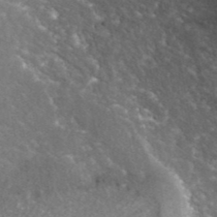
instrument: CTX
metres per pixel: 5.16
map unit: ANa
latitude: 42.3845
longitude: 25.2943
